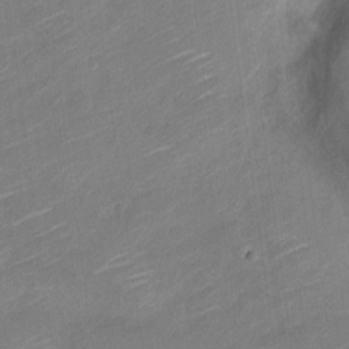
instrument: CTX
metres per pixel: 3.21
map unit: Nve
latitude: -18.8219
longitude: 107.5588
